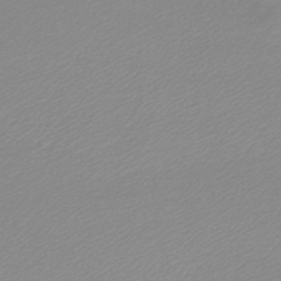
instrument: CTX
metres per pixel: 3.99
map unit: lHb
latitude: -44.1984
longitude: 60.2551
